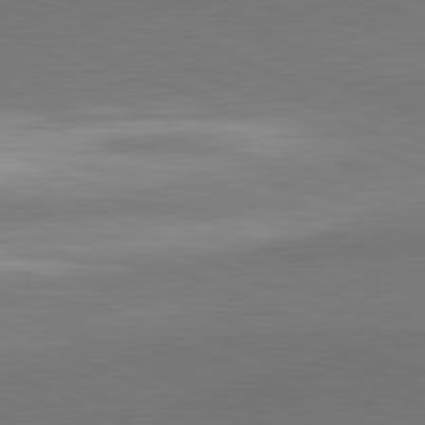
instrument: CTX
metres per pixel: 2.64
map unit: lApd
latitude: 81.5371
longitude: 156.5196
